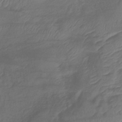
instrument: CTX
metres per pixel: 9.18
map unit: lHb
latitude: -39.4832
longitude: 75.1432
